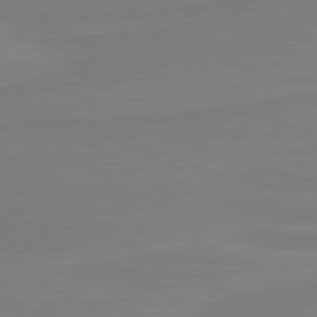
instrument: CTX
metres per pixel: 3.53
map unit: lApd
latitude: 81.5371
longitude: -178.0822
